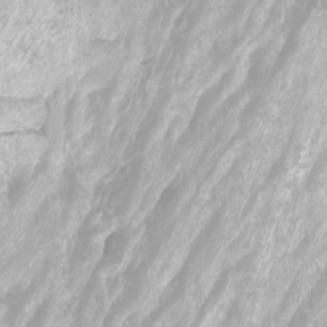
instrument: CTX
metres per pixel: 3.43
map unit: Ht
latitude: -3.3698
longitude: -61.8394
